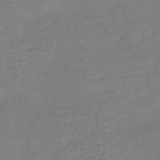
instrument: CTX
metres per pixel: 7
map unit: lHb
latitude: -42.1605
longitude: 76.2739
